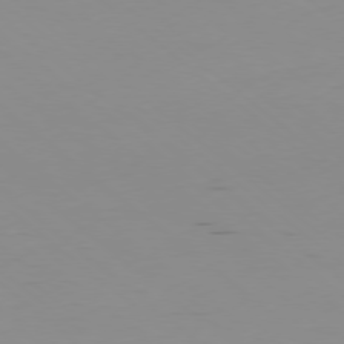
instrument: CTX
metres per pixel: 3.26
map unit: Hpe
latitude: -78.5762
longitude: 12.9920
